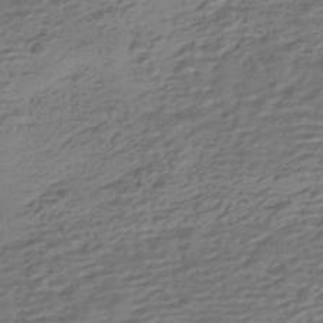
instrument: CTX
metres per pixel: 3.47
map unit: HNhu
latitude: -42.7274
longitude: 101.1809
